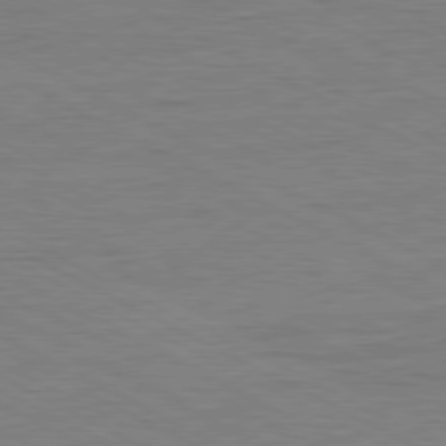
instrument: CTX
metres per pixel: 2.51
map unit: Hpe
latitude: -81.2754
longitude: 17.8801
